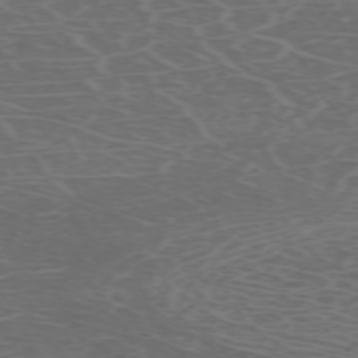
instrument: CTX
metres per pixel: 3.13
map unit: Hpe
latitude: -72.7085
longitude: 8.9919
